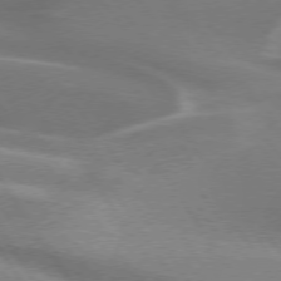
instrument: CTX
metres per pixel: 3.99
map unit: lApd
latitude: 75.0836
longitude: -63.1970
